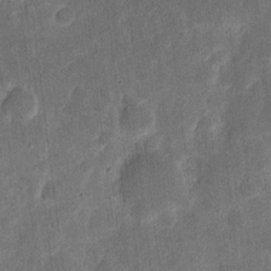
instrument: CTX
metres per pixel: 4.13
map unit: eHh
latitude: 6.7057
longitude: -71.1970
